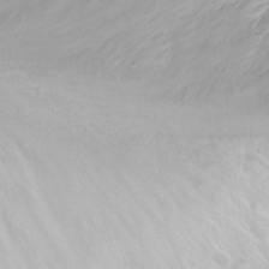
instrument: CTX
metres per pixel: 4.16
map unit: eHh
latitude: -4.9541
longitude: -78.6302
